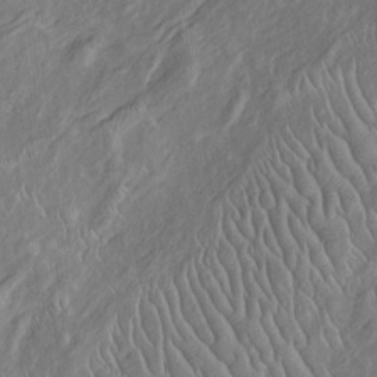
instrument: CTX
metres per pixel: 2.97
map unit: Htu
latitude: -6.3495
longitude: 152.4251
